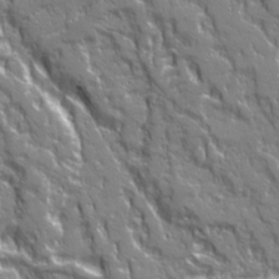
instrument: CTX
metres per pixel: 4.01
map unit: Ave
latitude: 21.2348
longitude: -134.9324
